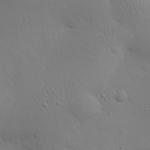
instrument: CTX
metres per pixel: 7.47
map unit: eHh
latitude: 24.9702
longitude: -69.5749
